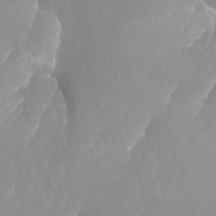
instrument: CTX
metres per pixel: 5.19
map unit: Nhu
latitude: -13.5966
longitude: -64.6113
